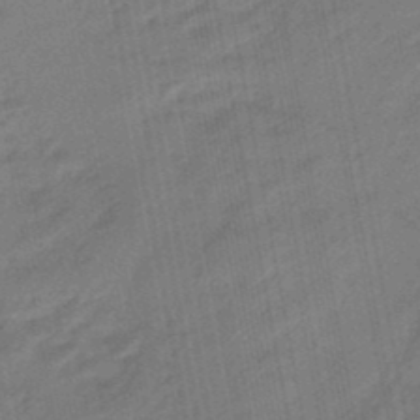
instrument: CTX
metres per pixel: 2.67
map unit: eHb
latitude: -47.2376
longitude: 85.8611
